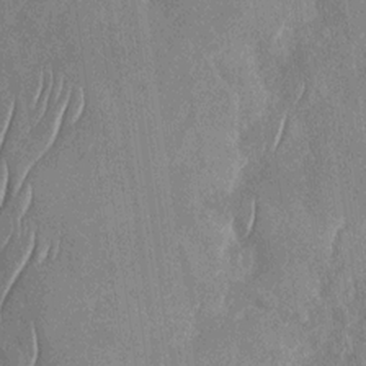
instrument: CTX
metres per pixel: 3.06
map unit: Nhu
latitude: -29.6533
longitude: -58.7057
